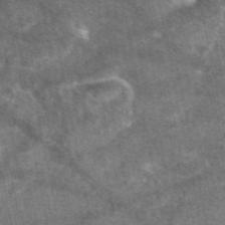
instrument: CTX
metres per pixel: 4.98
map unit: eAb
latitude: 47.6883
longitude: 118.0850
